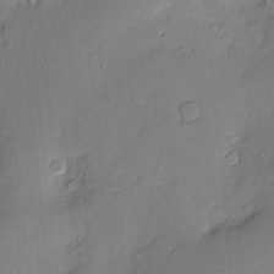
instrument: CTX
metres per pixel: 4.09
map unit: Nve
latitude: -8.1984
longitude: 175.1998
